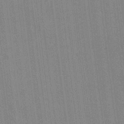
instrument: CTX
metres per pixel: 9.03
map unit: Nhu
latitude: 0.5734
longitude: -78.8002
